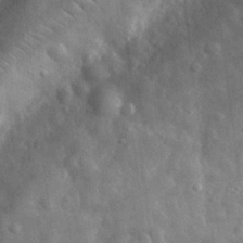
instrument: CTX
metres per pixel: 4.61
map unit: eHh
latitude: 31.9717
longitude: -72.2523
